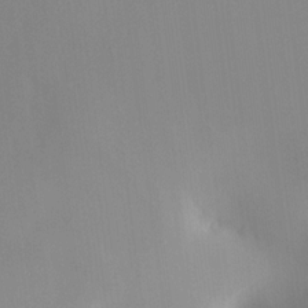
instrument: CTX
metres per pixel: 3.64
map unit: HNhu
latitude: 13.8583
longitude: 13.9367
